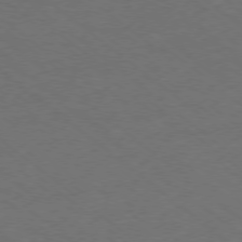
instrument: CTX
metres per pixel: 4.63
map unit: Ap
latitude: -77.9367
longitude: -76.4979
